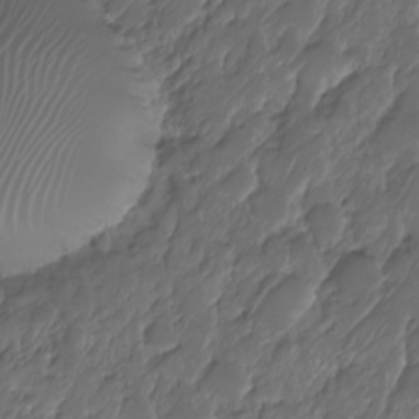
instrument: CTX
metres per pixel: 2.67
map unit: HNhu
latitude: -24.5385
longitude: 50.7463
